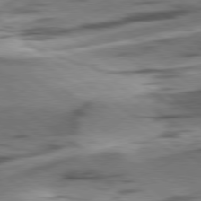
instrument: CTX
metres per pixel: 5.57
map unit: lApd
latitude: 78.9514
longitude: -51.2726
